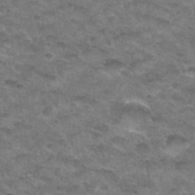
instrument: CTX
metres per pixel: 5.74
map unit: Hto
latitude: 33.2159
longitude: -48.5735
